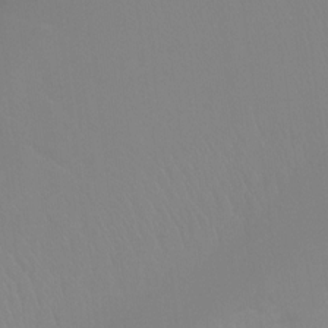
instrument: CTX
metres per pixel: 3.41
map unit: Ht
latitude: -15.0298
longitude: -48.0633
